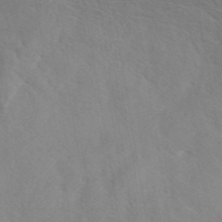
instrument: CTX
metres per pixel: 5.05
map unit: ANa
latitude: 42.8191
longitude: 53.6532
